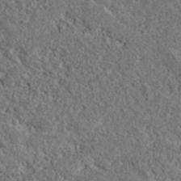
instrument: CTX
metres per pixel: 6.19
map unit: ANa
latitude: 40.1388
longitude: -90.0822
